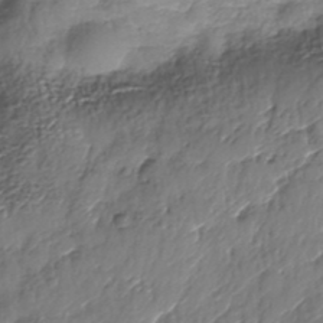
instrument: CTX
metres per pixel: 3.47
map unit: Nhe
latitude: -37.4265
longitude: -148.0822
